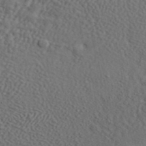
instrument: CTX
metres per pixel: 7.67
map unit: ANa
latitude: 42.4034
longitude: 56.0850
